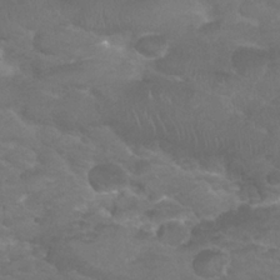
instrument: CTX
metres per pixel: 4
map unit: Nhu
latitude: 25.0080
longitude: -52.7058
